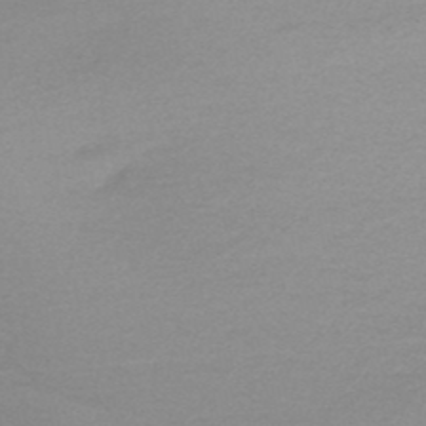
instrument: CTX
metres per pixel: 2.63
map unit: HNb
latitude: -48.8975
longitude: -47.6505
